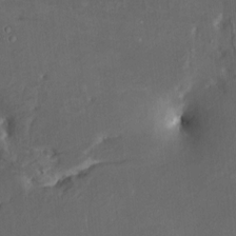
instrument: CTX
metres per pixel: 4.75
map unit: HNhu
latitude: 4.5735
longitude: 13.2754
